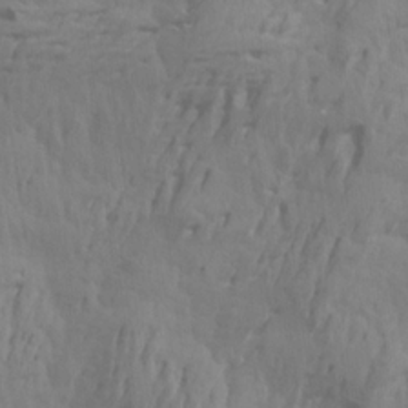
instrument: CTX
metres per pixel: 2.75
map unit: Aa
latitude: 18.1011
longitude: -143.8961
